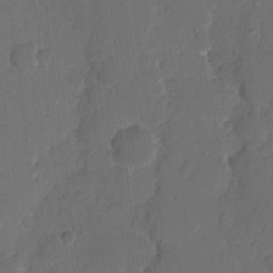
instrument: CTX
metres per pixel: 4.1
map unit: eHh
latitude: 5.4426
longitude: -65.3671
